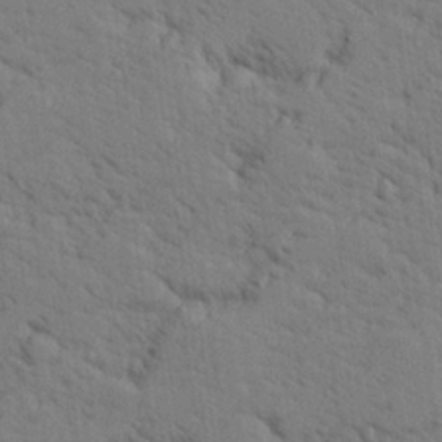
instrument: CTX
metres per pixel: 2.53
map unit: lHvf
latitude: 26.1011
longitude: 143.1809
